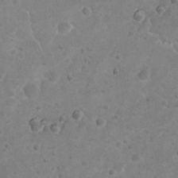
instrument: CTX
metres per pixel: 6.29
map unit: Nhu
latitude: 9.1214
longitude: -22.8002
